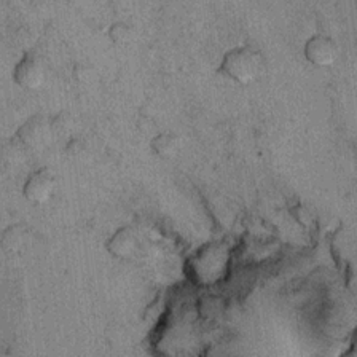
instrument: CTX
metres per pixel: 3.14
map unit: Hto
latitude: 11.8772
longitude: -37.6127
